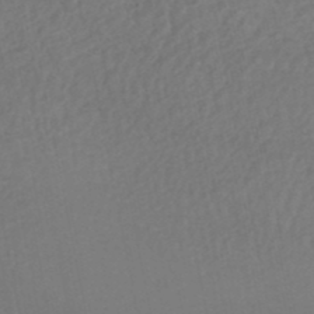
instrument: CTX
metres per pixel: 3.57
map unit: HNhu
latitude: -48.6519
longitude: 97.5021
